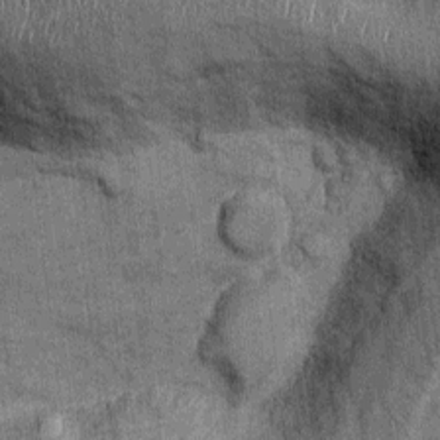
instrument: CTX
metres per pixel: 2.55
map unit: Ht
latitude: -0.2362
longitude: -12.6869
